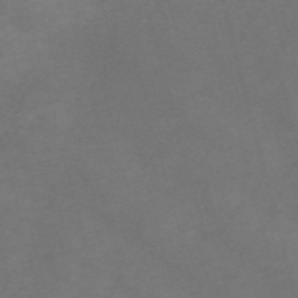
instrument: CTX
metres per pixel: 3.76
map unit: Nve
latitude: -58.4628
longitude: 59.8044
